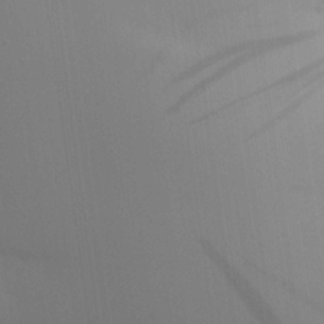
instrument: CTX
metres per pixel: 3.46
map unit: Aa
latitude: 22.3089
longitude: -146.2145
